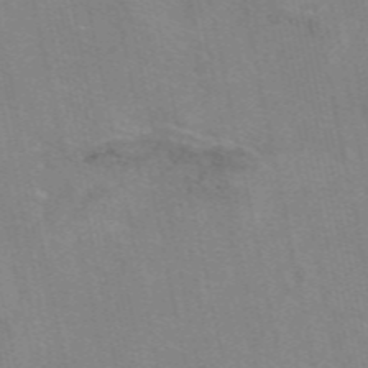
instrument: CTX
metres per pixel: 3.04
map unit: eAb
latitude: 50.2144
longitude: 106.0661
